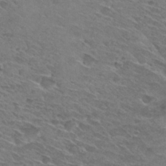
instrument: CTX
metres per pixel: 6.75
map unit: Hto
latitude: 30.3657
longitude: -47.6883
